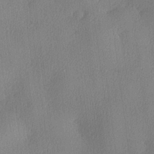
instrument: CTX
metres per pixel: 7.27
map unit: lHvf
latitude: 22.7057
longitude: 140.5574
